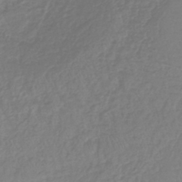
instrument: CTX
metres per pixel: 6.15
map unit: lHb
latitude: -40.7841
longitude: 61.3132
